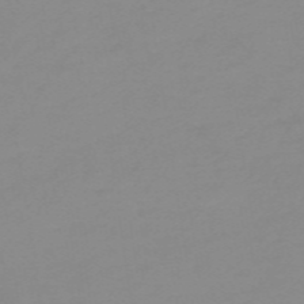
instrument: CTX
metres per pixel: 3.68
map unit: HNb
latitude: -56.0472
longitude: -46.1200
